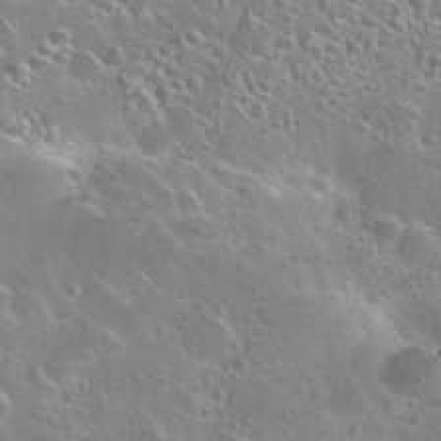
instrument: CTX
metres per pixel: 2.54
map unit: Nhu
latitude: 25.6127
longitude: -51.1592
